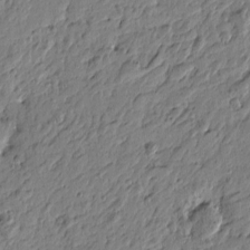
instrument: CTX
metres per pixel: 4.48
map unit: Htu
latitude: -4.6140
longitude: 179.7288
